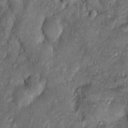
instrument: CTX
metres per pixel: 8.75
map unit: Htu
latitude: -6.8408
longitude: 158.4251
